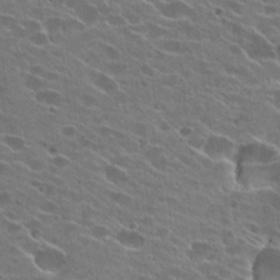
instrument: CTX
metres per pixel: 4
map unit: Hto
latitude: 25.5560
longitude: -43.0459
